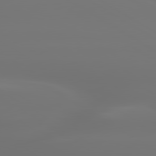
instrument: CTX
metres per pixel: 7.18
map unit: lApd
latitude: 79.9528
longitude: -137.8773
